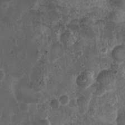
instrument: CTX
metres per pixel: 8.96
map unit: Nhu
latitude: 3.2726
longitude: -14.8002
